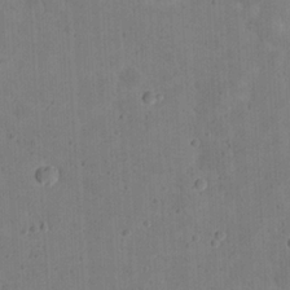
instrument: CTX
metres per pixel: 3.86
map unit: eHh
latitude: 20.6869
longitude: -63.0648
